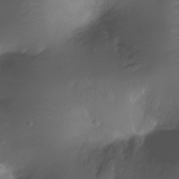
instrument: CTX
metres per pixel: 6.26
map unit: Ht
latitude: -11.7289
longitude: -45.1403
